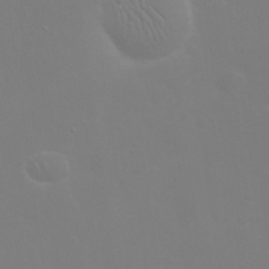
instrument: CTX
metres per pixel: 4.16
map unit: eHh
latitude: 23.8961
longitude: -65.7450
